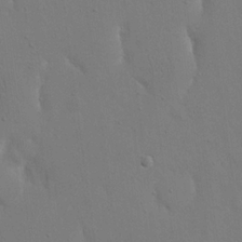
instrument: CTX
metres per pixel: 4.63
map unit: eHh
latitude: 18.9702
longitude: -69.4049
